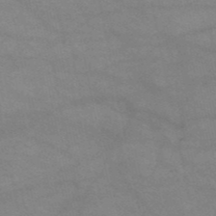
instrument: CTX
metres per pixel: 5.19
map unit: HNb
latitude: -52.1416
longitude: -42.0255
